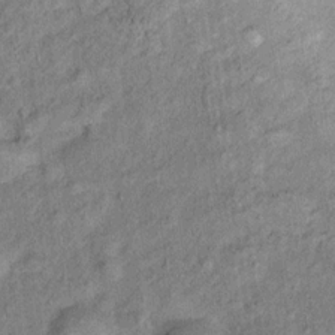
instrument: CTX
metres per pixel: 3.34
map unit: Ht
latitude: 10.9703
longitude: -39.8772
